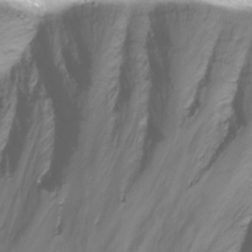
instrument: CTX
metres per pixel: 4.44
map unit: Nhu
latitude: -12.9731
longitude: -60.1766
